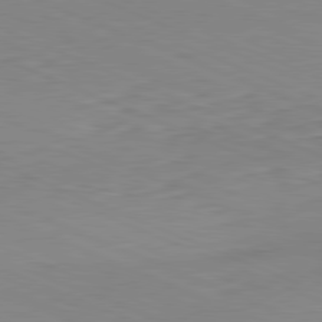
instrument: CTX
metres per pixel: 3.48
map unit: Ap
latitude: -82.0850
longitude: -68.8002
